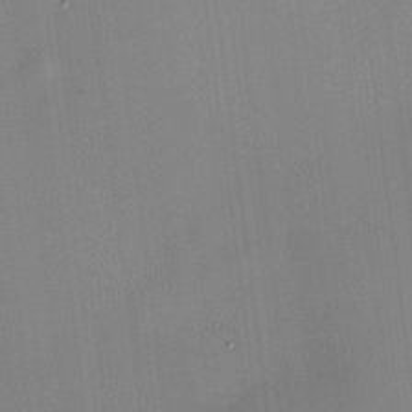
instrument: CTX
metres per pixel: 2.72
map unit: HNhu
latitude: 11.2348
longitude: 9.4643
